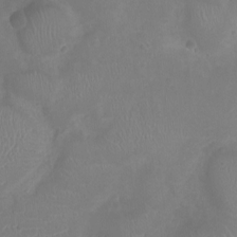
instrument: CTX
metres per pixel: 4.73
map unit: Ht
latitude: -4.5762
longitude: -16.5546
